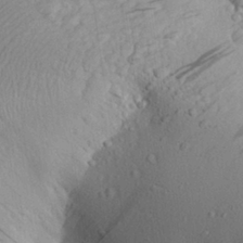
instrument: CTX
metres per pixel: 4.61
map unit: Aa
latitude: 27.5938
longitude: -142.9892
